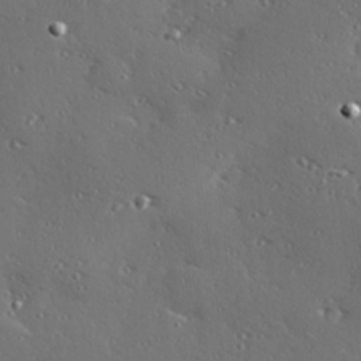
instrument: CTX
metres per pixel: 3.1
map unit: Hve
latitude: 27.2348
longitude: -92.6301
